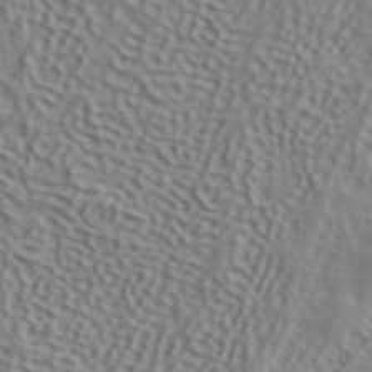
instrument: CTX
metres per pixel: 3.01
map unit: ANa
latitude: 40.7435
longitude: 53.5777
